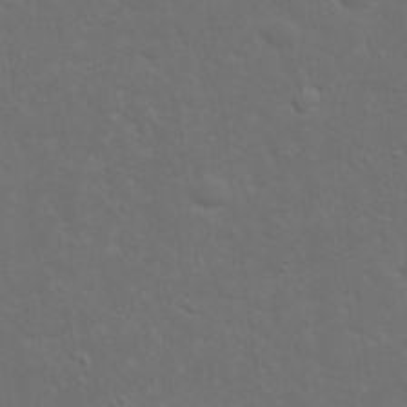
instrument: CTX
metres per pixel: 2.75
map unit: eHh
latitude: 19.9150
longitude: -63.3860
